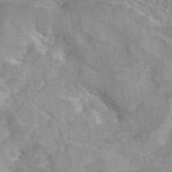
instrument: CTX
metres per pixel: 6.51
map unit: eAb
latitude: 44.7246
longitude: 109.5588
